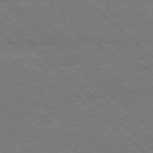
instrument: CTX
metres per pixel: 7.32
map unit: Ap
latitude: -77.8044
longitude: -84.3278
